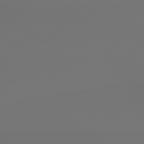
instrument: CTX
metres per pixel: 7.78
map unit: lApd
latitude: 79.1781
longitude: 178.0472
